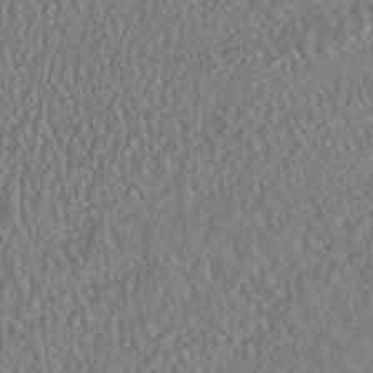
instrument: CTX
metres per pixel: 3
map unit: HNhu
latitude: -46.4062
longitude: 104.2550
